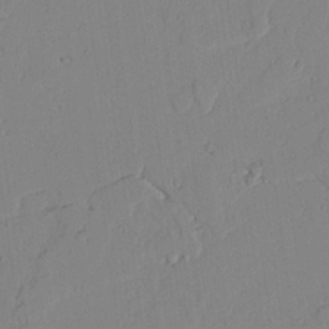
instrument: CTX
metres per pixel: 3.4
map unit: lAvf
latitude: 25.0458
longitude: -111.0081
